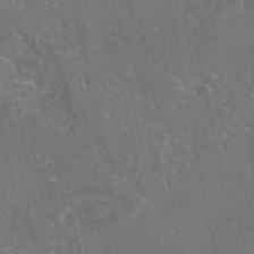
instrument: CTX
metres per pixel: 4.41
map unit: eAb
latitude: 45.7827
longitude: 108.2361
